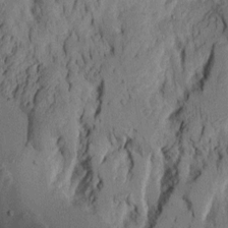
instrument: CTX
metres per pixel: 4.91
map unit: Aa
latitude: 8.7057
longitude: -127.4804
